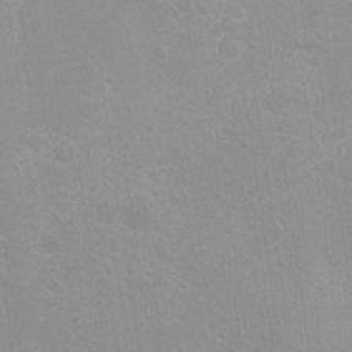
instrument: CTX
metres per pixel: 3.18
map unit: Hto
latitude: -8.4440
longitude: -43.1214
